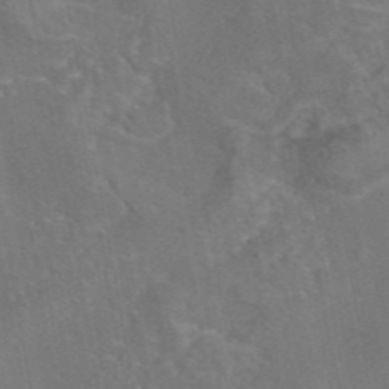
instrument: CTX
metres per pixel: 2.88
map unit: eAb
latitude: 45.5938
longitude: 108.2928
